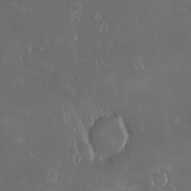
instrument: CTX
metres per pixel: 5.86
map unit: eHh
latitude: -2.7841
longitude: 20.5195
